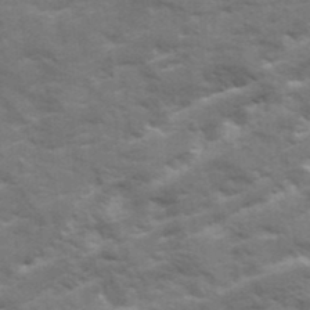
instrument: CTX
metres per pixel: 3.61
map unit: Ave
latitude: 19.1781
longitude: -129.9150
